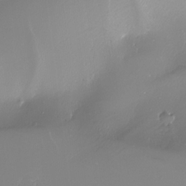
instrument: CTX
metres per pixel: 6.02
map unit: Nhe
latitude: -32.7086
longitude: -89.2537
